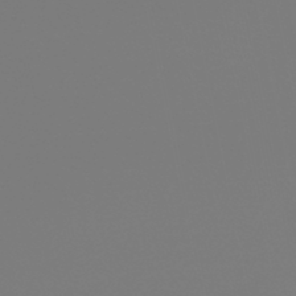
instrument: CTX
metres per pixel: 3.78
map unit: HNb
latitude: -45.6533
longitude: 55.2565
